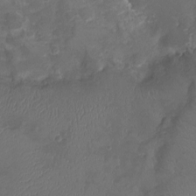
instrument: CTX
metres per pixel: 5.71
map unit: Ht
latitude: -6.4818
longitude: -21.2915
